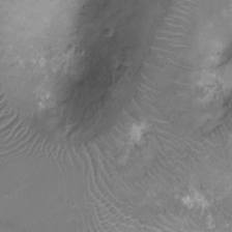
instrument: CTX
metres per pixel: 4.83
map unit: Ht
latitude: -7.8800
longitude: -19.5749
